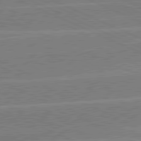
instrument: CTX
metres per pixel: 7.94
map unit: lApd
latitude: 81.0647
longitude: -126.5168
